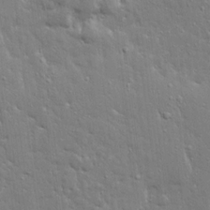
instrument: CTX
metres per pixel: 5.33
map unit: Ave
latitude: 17.6694
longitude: -141.6316
